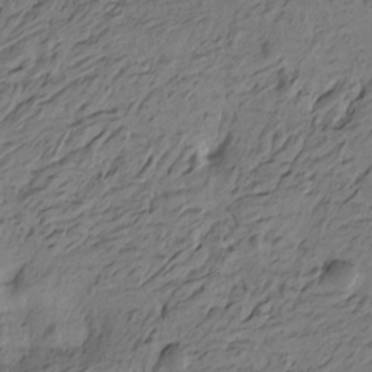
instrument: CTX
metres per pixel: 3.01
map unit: Htu
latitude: -5.1620
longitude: -178.3657
